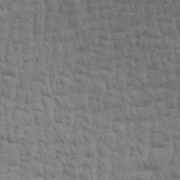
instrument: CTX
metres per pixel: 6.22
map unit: Aa
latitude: 30.3279
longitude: -134.6112
